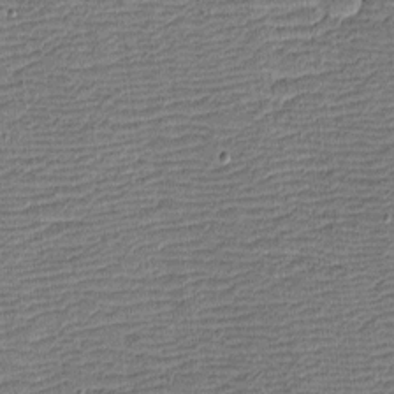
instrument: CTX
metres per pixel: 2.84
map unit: eHh
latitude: -4.1794
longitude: -82.0255
